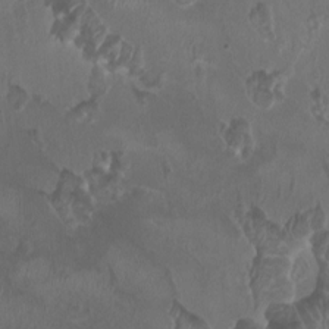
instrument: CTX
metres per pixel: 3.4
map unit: HNhu
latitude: 1.9528
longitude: -4.1389
